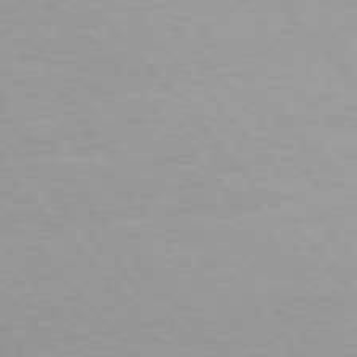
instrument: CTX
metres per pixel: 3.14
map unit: Ap
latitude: -75.8234
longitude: -88.0255
